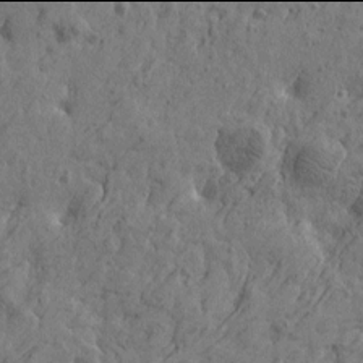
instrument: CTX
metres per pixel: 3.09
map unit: Htu
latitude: -6.0094
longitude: 179.7855
